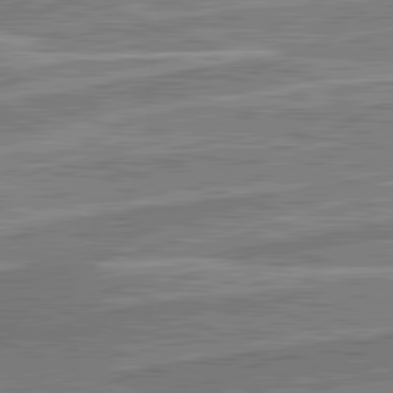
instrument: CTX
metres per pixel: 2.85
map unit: lApd
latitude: 82.3089
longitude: 138.9164
